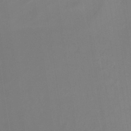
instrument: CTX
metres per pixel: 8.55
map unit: HNb
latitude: -44.5763
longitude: -37.3482
